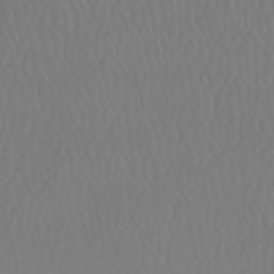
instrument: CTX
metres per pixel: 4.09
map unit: HNhu
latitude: -49.3699
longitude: 101.0297
